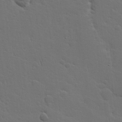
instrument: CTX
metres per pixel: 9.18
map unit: Hve
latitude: 26.0633
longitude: 144.5763
